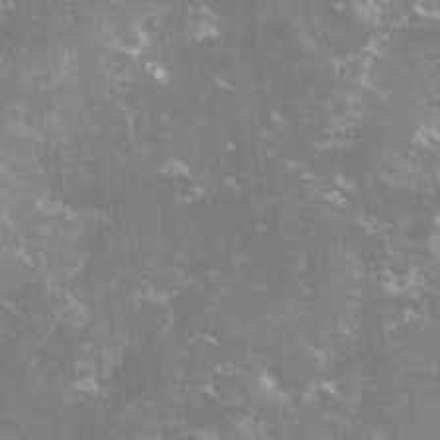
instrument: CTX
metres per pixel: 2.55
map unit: lHvf
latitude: -14.6519
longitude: -99.2159
